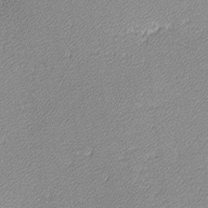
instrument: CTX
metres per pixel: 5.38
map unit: lHvf
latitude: -12.1417
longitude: -103.5182
